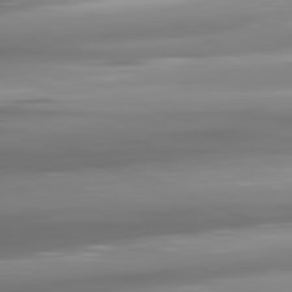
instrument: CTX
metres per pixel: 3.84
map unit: lApd
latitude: 81.2537
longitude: -139.4426
